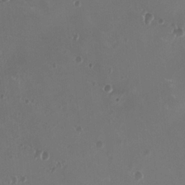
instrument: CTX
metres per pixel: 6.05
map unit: HNhu
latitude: -2.6896
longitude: -1.1214
